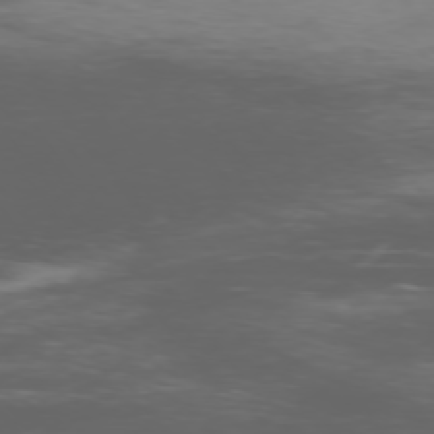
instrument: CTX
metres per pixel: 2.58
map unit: Ap
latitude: -76.9353
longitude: -69.5560
